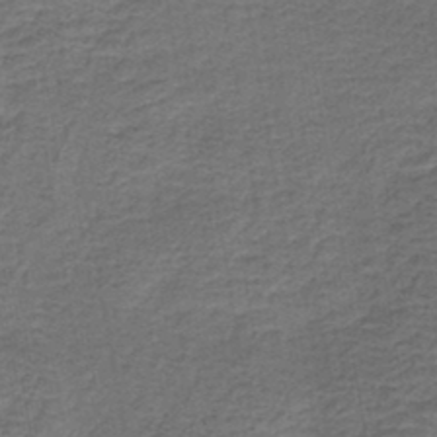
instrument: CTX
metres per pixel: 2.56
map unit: HNb
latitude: -42.7841
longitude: 50.9353
